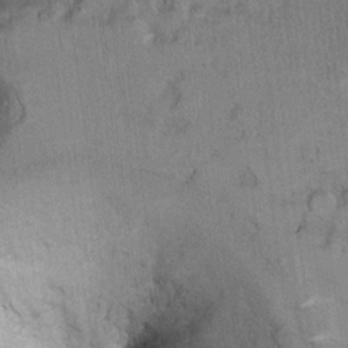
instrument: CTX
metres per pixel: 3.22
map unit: Ht
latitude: 6.8002
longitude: -30.2712
